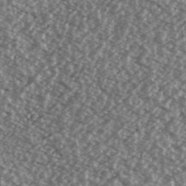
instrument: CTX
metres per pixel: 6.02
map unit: Ave
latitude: 39.0458
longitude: -111.4805
